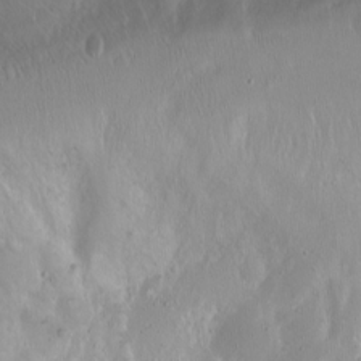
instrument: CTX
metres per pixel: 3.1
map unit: Ht
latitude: 0.2144
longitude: -44.8002
